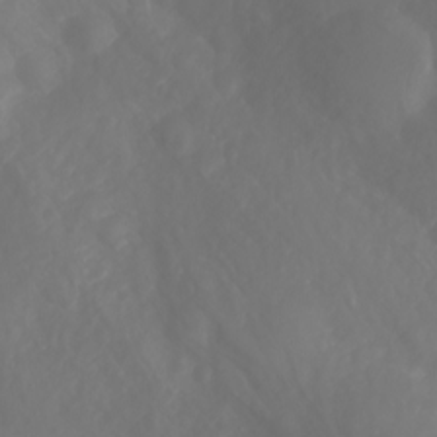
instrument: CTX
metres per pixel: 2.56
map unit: Ht
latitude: -3.7477
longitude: -62.2334
